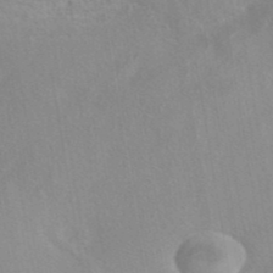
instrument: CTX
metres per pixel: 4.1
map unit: eAb
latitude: 40.5545
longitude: 106.5952
